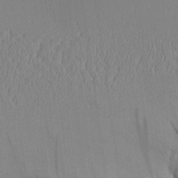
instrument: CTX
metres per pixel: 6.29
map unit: Aa
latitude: 25.4615
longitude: -133.1025
